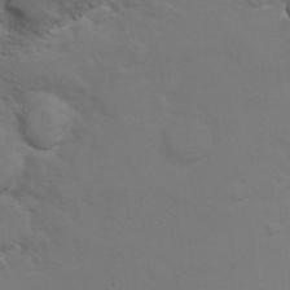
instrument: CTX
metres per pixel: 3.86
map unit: Hto
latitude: 8.8002
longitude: -31.1592
